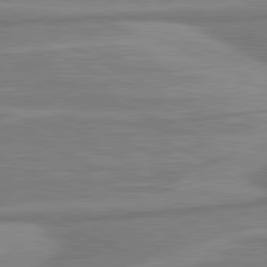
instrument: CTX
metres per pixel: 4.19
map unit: lApd
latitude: 81.3859
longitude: -175.8206
